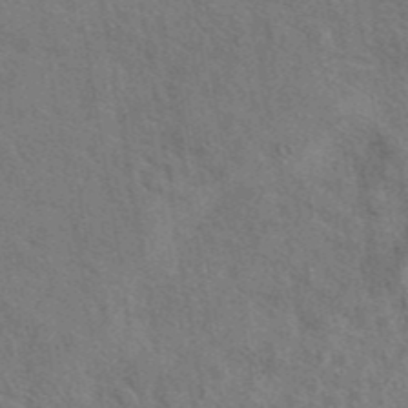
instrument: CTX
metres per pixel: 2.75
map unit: eAb
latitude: 42.6680
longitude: 110.3495
